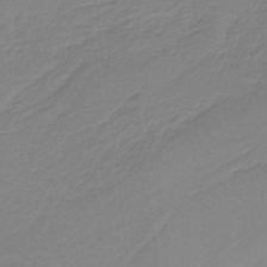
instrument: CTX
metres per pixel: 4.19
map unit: HNb
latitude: -37.4643
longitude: 55.8800
